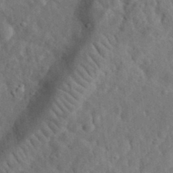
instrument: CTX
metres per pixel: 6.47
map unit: eHh
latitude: 34.4979
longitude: -78.3845
